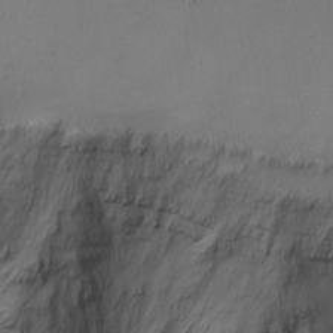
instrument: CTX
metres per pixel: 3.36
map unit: Nhu
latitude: -1.0298
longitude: -74.2523
